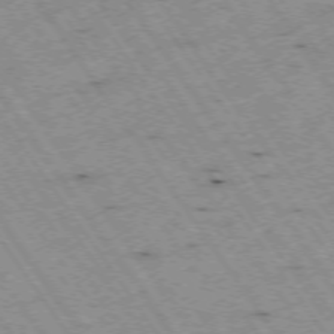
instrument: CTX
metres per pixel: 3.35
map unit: Hpe
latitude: -74.1228
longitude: 2.0283
